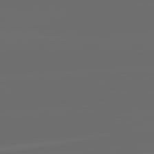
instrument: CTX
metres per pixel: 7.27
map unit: lApd
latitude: 82.3089
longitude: -164.8758
